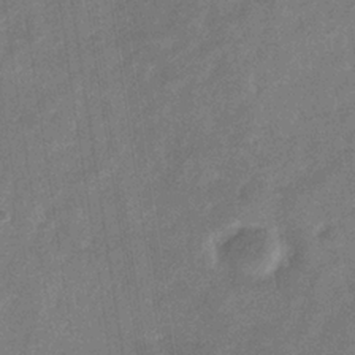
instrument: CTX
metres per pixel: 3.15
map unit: eHb
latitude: -34.3684
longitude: 74.5385
